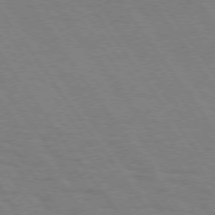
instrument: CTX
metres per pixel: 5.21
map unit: Hpe
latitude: 74.5735
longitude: -137.2915
